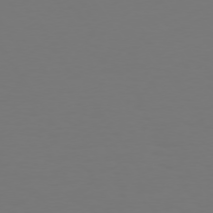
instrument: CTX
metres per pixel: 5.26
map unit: Hpe
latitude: 73.5749
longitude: -122.8002
